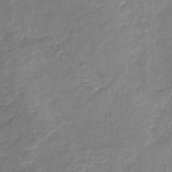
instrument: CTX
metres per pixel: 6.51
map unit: Nhu
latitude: -17.0109
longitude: -56.9324
